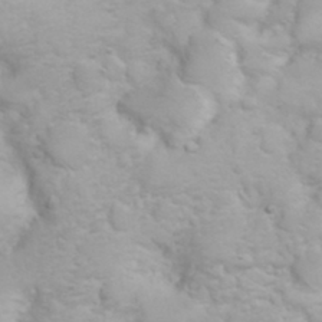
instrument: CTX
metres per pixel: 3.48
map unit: eHh
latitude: 31.8962
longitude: -62.1578
